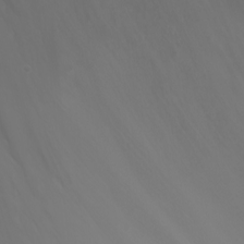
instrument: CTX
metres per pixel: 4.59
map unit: Nhu
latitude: -5.6155
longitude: -90.2711
